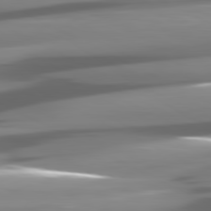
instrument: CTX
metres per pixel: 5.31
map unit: lApd
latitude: 81.0647
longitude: -145.0836
